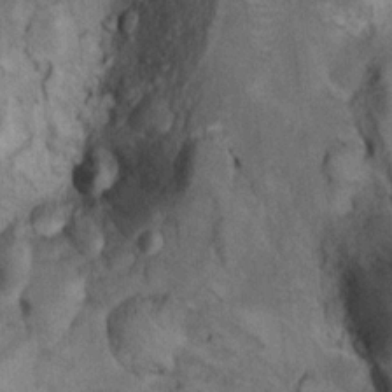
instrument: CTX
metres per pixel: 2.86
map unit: Ht
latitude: 11.8206
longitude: -31.9528
